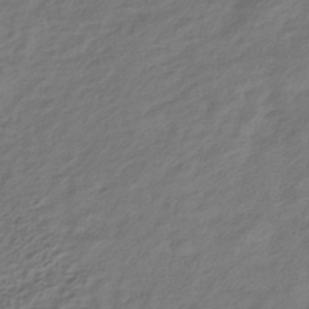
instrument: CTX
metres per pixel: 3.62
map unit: HNhu
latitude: -41.1809
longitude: 100.3117
